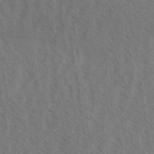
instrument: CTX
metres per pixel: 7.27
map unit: Aa
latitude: 31.4049
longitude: -139.2159
